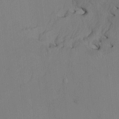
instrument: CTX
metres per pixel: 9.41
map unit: HNhu
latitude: -1.2376
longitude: -7.1970
